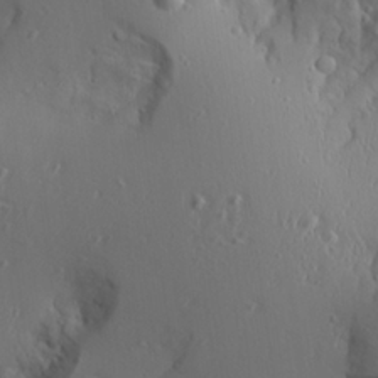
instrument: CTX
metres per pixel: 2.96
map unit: Aa
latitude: 24.4601
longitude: -135.7260
